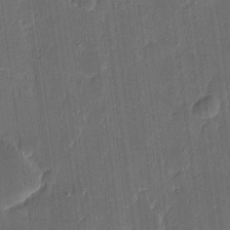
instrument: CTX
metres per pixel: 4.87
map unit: eHh
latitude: 9.8017
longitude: -68.5735
